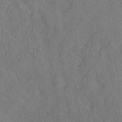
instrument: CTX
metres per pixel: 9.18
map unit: HNhu
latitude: -39.5966
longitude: 107.1998
